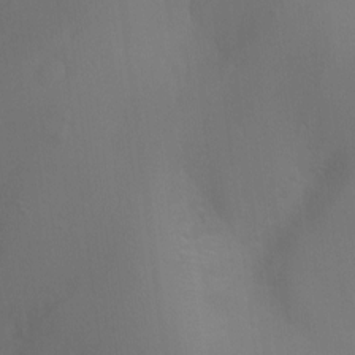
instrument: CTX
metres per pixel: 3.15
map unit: Ht
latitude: -9.4454
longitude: -24.1955
